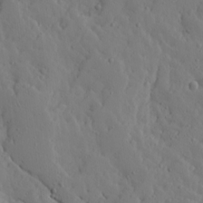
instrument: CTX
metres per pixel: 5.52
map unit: Ave
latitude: 13.5749
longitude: -133.2537
